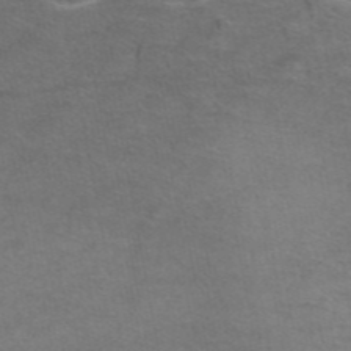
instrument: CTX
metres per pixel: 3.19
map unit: eAb
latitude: 45.5371
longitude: 102.5007
